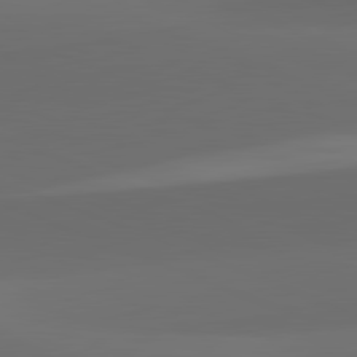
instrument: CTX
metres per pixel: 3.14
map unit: lApd
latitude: 81.8394
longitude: 131.6155
